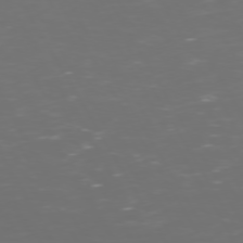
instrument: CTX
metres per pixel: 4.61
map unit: Hpe
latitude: 72.4979
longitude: -126.3278
